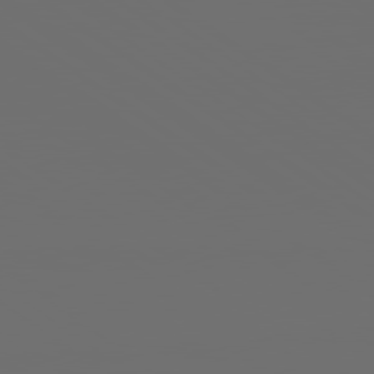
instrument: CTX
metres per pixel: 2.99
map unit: lApd
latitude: 79.7450
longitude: 164.7463
